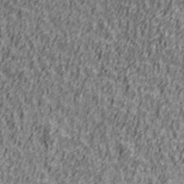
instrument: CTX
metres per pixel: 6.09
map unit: Ave
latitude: 41.2536
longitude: -112.6679
